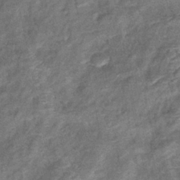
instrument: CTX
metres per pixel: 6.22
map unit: eHb
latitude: -38.8408
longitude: 76.1228
